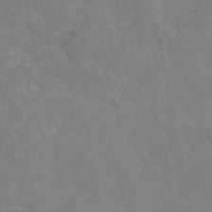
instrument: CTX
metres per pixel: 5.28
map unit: eAb
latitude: 49.2159
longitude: 119.6911
